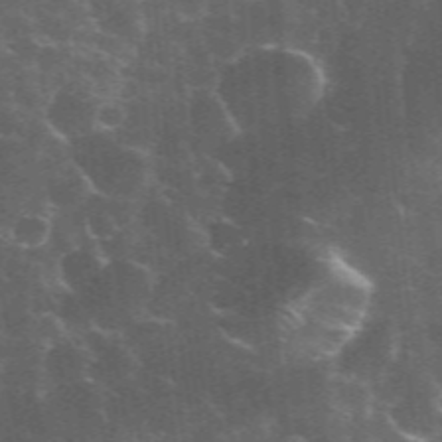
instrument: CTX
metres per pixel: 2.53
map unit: eHh
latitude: 36.0255
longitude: -59.7828
